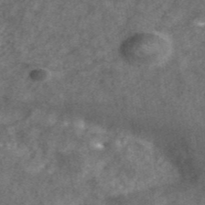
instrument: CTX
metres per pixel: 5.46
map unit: ANa
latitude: 42.2712
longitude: 26.8408
